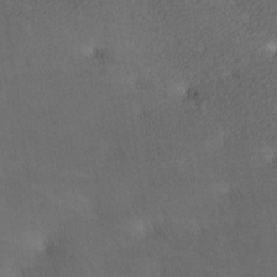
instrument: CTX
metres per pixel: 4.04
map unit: lAa
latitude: -9.5399
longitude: -124.9324
